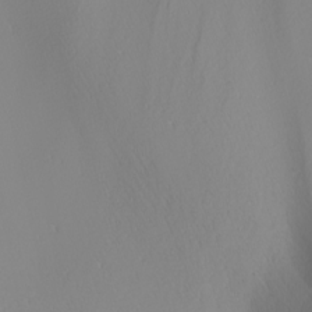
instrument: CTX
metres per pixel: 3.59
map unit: Nhu
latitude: -4.0472
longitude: -88.7436
